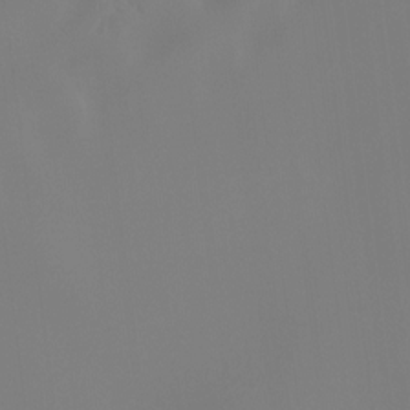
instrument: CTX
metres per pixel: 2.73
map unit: Hto
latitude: -8.4818
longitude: -46.1956
